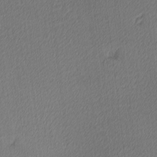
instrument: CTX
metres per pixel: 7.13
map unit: Ave
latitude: 3.7638
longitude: -113.8016
